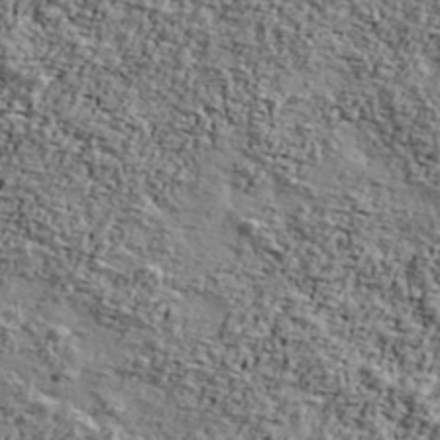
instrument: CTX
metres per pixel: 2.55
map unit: Ave
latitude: 42.3656
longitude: -110.8758
